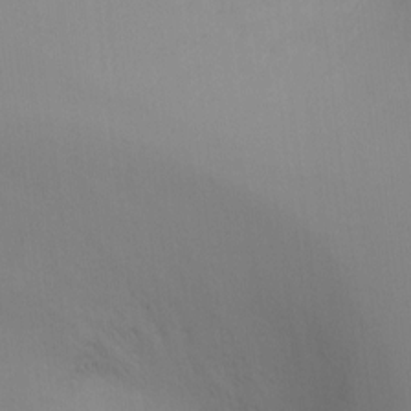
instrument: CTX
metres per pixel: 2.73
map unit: Ht
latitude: -8.6896
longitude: -28.5923
